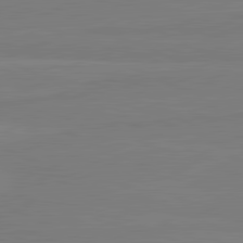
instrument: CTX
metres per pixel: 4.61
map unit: lApd
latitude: 81.7072
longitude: -177.7827
